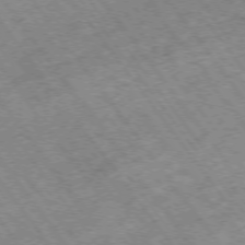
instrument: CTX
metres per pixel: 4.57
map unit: Hpe
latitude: -75.1620
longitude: -19.1403
